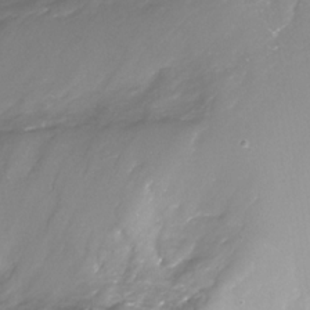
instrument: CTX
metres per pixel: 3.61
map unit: Nhe
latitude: -32.4440
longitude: -93.2915
